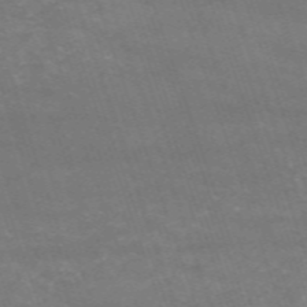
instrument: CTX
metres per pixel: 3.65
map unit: HNb
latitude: -54.2740
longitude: -37.1214
